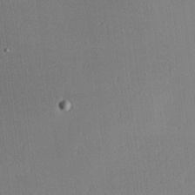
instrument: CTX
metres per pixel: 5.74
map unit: Hve
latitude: 17.8961
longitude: 149.9178
